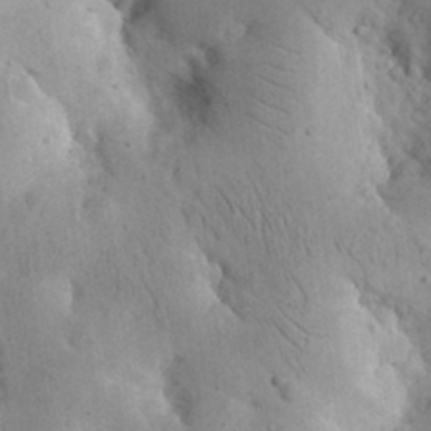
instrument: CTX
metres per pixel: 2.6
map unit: eHh
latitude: 23.9906
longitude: -67.1781
